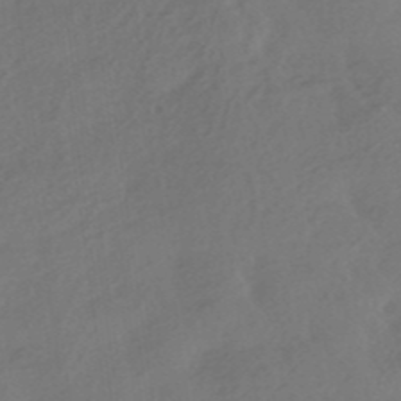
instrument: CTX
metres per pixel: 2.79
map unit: HNhu
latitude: -42.2361
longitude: 92.8408
